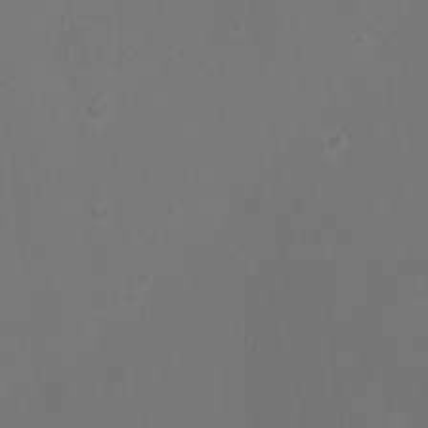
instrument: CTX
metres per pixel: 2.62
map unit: HNhu
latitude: 5.5182
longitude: 8.4440
